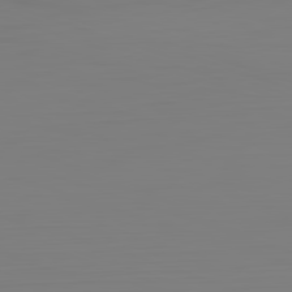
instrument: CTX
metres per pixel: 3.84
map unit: Hpe
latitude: -82.4818
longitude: 9.9556
